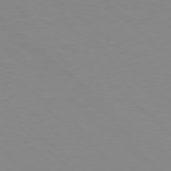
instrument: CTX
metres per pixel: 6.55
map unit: Hpe
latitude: 78.3090
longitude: -165.3671
